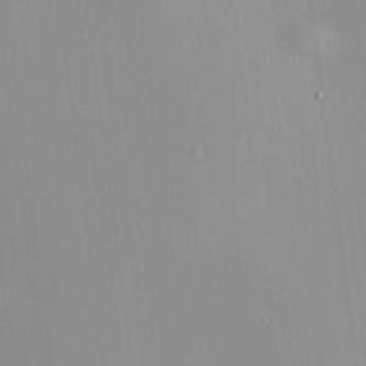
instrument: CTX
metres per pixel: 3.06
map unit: HNhu
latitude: 11.4049
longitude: 10.8408
